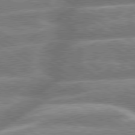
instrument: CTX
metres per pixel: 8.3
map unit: lApd
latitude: 79.6505
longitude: -159.5749
